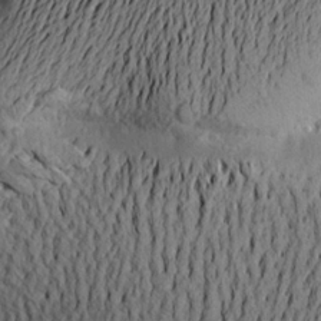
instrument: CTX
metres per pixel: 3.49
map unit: Aa
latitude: 21.6505
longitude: -149.7828
